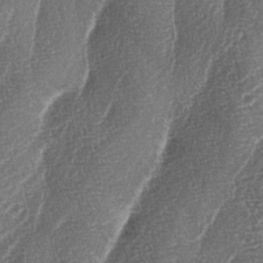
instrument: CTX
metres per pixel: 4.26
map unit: lAa
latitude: -3.8800
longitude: -129.0836
